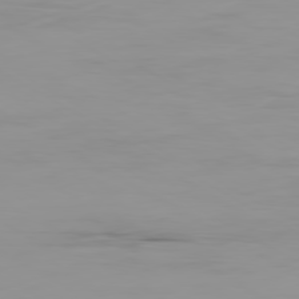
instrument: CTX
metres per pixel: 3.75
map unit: Ap
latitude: -79.8800
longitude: -77.1403
